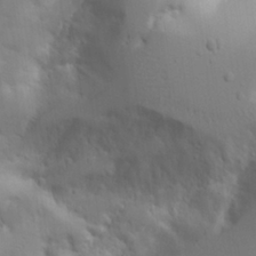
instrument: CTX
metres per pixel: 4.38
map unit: Aa
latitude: 21.3860
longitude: -124.4223
